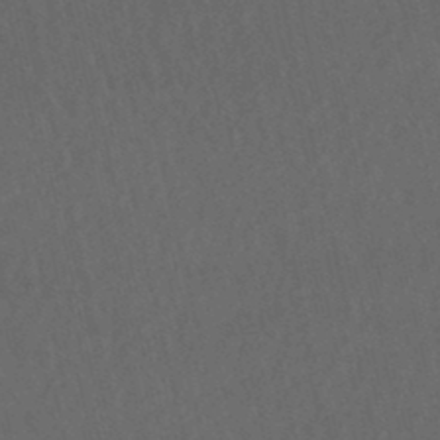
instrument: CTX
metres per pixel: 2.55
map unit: lHb
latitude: -47.5210
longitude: 70.6896
